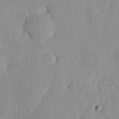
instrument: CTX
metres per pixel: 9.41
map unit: lHvf
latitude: 20.2334
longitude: -115.1781
